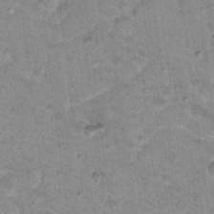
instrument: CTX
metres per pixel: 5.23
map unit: Nhu
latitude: 18.5545
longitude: -31.7639
